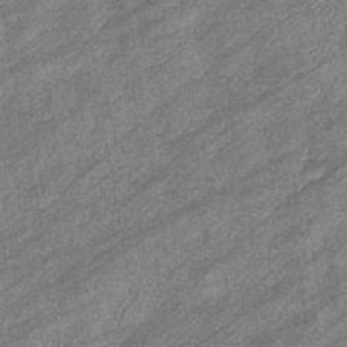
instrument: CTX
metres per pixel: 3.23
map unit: eHb
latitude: -38.3873
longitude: 79.1242
